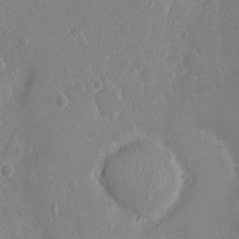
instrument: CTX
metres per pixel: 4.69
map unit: Nhu
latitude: 2.2333
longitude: -14.9892
